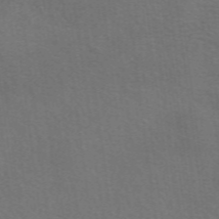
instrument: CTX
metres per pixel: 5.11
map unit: eAb
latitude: 50.9513
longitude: 113.0298
